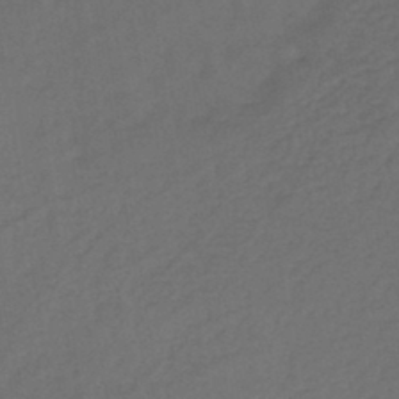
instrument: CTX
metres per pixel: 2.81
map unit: HNb
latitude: -44.1228
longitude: -39.5371
